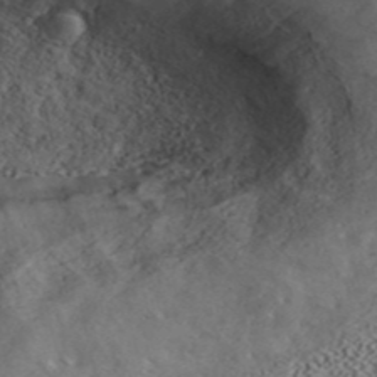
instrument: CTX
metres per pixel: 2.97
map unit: ANa
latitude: 39.3104
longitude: 19.1620
